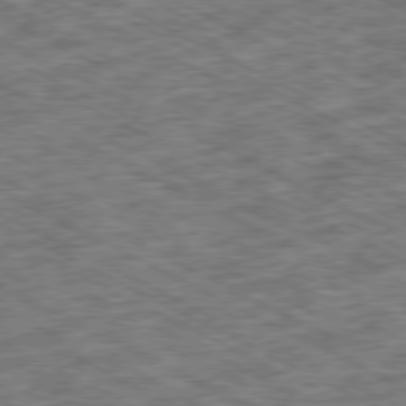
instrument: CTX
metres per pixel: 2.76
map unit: Ap
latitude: -79.5021
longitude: -67.9528
